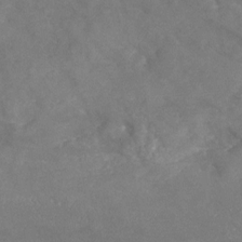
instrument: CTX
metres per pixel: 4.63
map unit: Nhu
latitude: -25.1431
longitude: -56.9702
